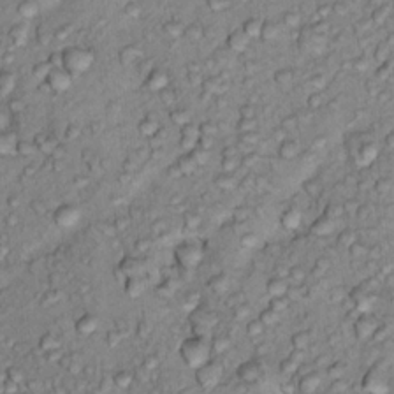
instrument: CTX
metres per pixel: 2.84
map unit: Hto
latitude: 15.4427
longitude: -30.3279
